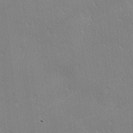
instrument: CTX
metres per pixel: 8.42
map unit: lAa
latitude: -4.4629
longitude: -125.8394
